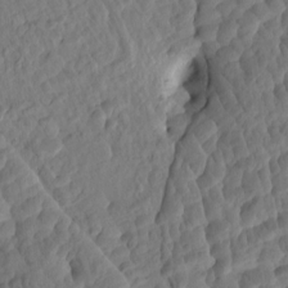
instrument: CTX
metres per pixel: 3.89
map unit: eHh
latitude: -1.3699
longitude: 14.8219
